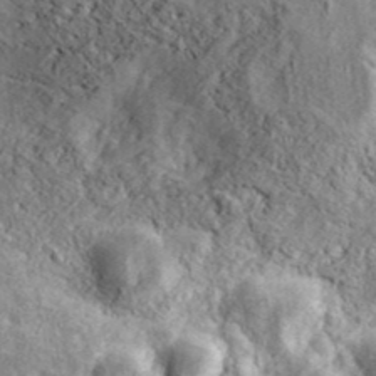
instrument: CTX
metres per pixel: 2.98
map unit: ANa
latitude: 39.2159
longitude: 18.4251
